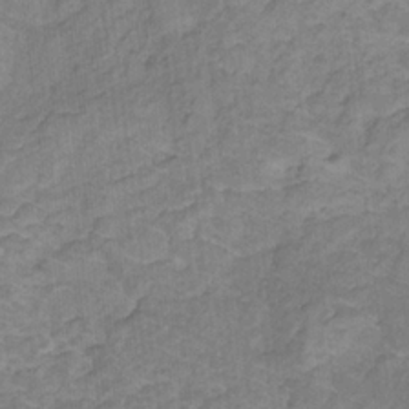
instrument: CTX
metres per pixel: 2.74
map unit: lHb
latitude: -30.6329
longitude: 65.9745
